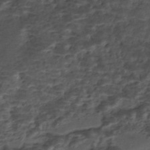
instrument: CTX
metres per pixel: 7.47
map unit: Nhe
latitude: -46.5762
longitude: 153.3887
